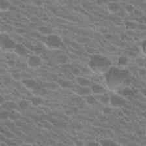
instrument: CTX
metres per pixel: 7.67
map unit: Hto
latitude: 22.8191
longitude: -38.1956
